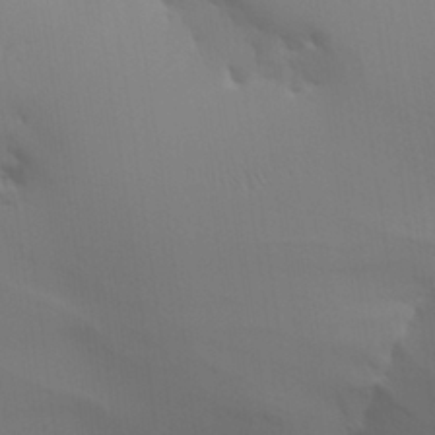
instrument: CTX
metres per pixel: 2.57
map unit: Aa
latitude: 26.8758
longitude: -131.4427
